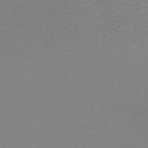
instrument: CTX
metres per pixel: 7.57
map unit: lHb
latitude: -46.4629
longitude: 65.4833
